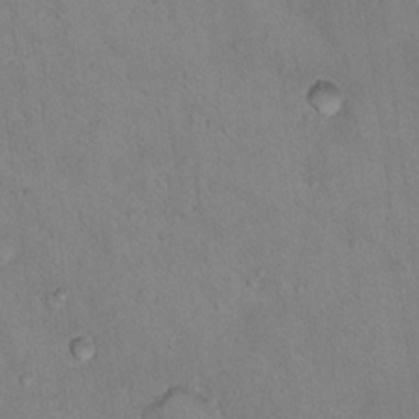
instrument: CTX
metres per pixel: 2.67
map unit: Nhu
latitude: 14.7436
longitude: -36.7435
